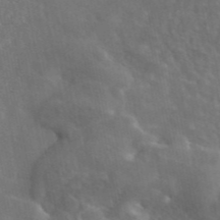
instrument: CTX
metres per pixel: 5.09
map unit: eAb
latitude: 45.6505
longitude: 116.8785
